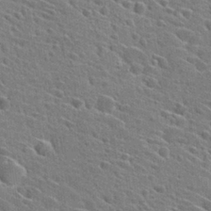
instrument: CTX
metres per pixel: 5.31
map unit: Hto
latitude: 27.6694
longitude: -45.5182
